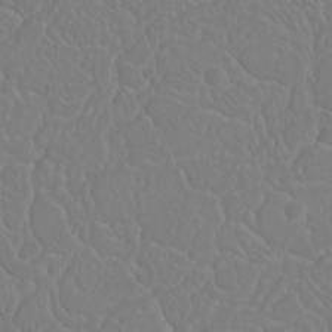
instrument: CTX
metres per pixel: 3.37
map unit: Nhu
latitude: 23.5749
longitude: -64.0444
